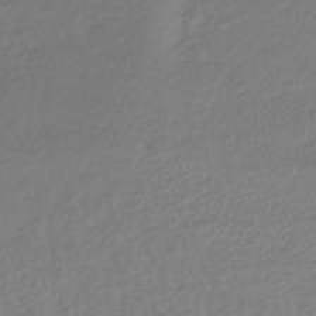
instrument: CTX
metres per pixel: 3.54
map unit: lHb
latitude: -42.7085
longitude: 69.2753
